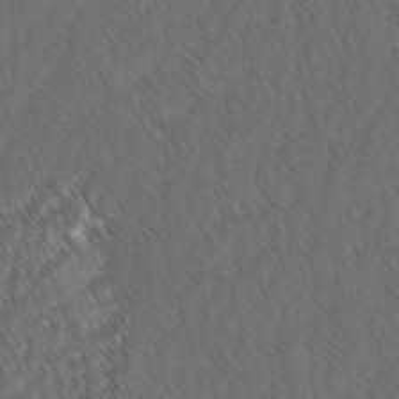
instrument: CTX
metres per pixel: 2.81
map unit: lAvf
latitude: -3.2375
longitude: -114.0633
